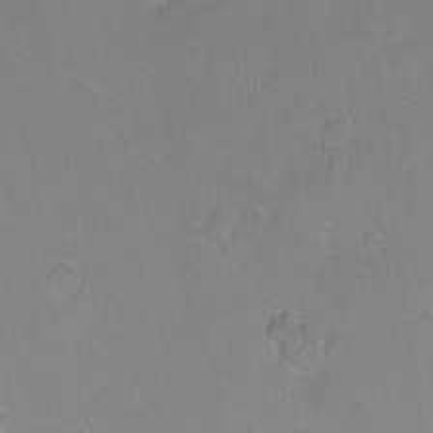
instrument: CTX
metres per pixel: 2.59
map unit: Hto
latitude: -6.2739
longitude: -35.8583
